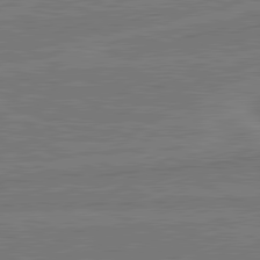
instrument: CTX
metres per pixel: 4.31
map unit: lApd
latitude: 81.0080
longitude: 168.1416
